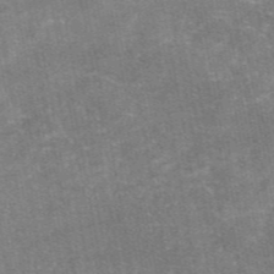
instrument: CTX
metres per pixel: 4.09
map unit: eAb
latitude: 46.9325
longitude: 120.8975
